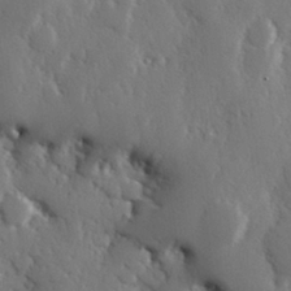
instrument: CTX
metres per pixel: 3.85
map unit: Hve
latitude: 26.8947
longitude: 150.2173
